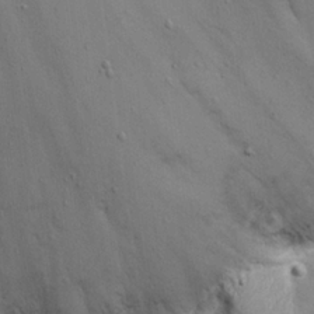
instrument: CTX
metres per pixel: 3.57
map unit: Nhu
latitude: 21.6127
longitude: -71.7449
